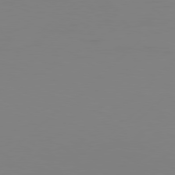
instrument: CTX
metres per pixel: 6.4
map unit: Hpe
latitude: 78.1389
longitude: -126.7624
